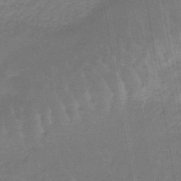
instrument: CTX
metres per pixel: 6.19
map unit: lHb
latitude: -47.7666
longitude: 76.1795
